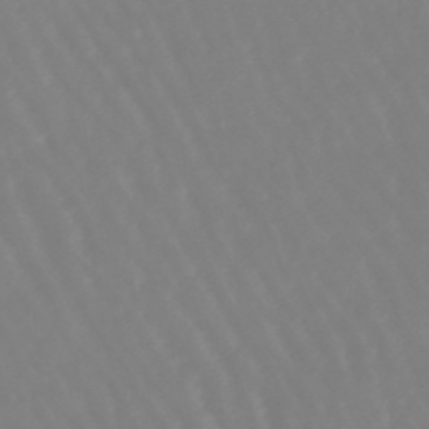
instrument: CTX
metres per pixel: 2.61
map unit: lHb
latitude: -45.6344
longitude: 79.2376
